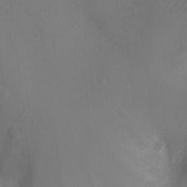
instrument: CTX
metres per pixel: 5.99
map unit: Ht
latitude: -9.3887
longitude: -24.6112
